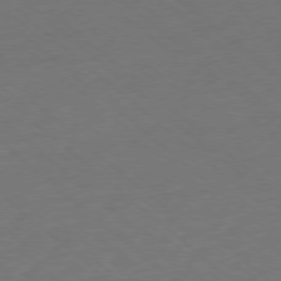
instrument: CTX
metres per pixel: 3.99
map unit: Ap
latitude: -77.9745
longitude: -96.6868
